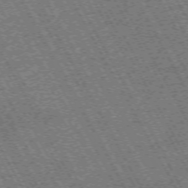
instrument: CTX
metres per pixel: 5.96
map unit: Hpe
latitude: -71.7289
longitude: 11.2376
